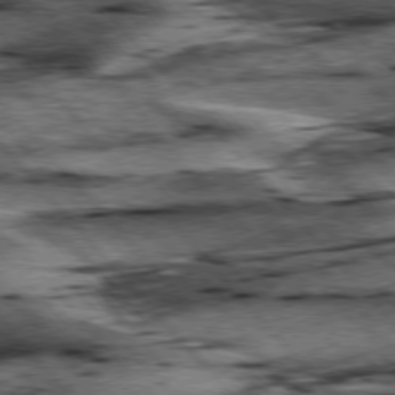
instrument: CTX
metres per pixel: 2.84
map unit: lApd
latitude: 76.5734
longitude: -71.3859
